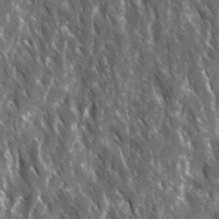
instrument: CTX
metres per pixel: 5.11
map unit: Ave
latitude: 15.4994
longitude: -132.9325
